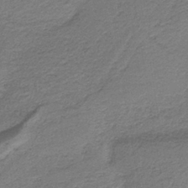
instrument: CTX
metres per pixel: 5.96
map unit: HNb
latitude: -37.3320
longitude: 54.5007
